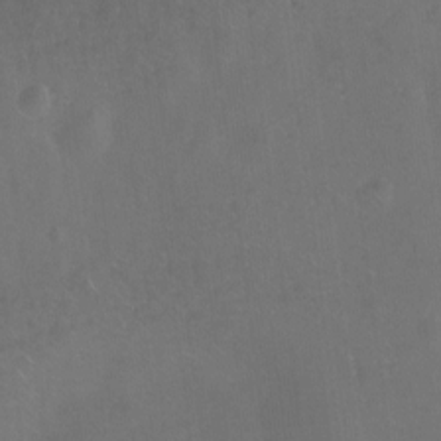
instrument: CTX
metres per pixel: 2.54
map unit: Hto
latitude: -12.8975
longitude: -40.6301
